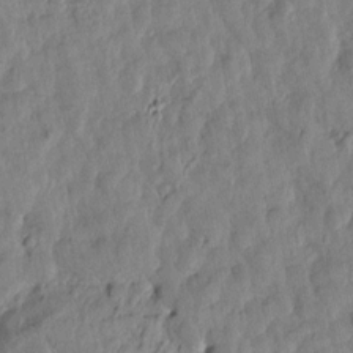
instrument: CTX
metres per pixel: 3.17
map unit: Htu
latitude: 1.5371
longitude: -179.8206
